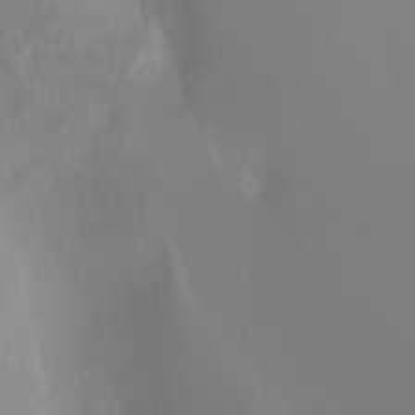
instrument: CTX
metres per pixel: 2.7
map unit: Hto
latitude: -7.8422
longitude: -52.1578
